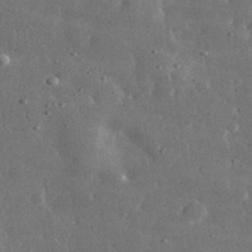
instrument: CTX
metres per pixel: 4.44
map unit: lHvf
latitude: 31.8395
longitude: -88.7436
